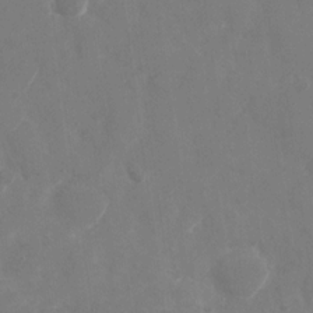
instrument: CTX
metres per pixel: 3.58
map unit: Nhu
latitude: -28.2928
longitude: -68.5735
